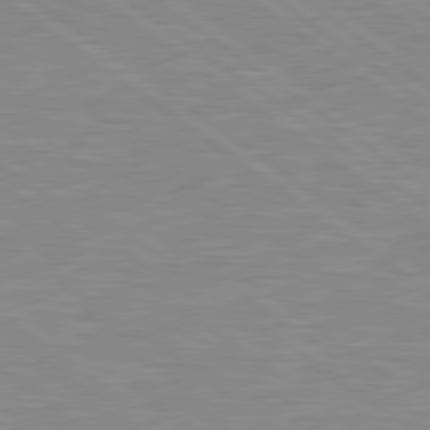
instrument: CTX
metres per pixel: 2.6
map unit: Hpe
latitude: 79.2726
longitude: -121.6316
